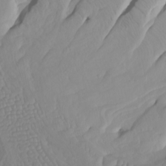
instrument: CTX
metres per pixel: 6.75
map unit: Htu
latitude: -8.2361
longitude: -65.7450
